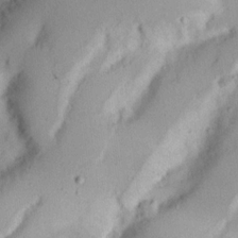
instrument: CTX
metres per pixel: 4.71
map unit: Nhu
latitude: 17.5371
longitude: -73.8773
